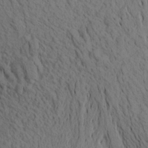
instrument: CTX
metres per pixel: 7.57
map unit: Aa
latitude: 19.9339
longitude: -149.4426
